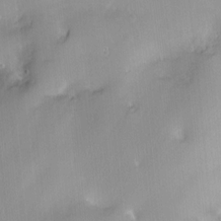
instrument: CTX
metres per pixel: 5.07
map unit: HNhu
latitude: 4.3845
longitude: -5.3104
